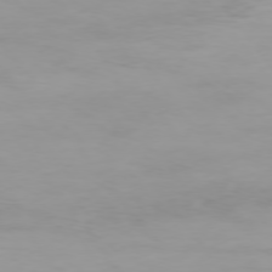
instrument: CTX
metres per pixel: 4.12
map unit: Ap
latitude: -76.3873
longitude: -69.5938
